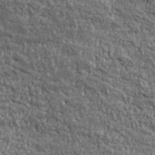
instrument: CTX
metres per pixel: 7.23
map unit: lHvf
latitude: 39.4804
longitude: -88.7436
